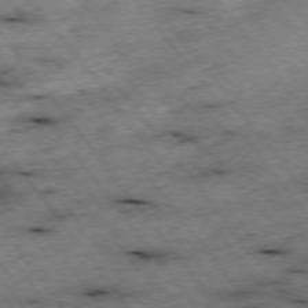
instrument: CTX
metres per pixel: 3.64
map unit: Hpe
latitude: -75.4077
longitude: -17.7072
